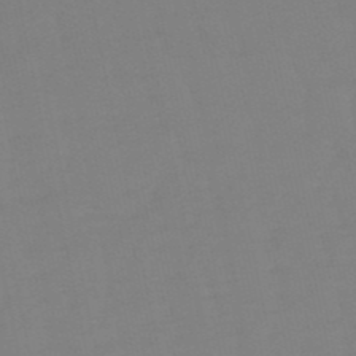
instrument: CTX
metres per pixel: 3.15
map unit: eHb
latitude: -50.2173
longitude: 77.3510
